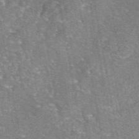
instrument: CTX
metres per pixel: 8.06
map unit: eAb
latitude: 46.8569
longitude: 103.5399
